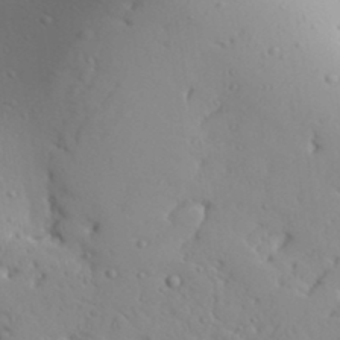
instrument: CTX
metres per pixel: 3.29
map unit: Aa
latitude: 31.9717
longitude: -133.0270
